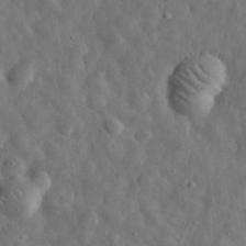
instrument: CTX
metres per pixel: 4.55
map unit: eHh
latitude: 32.5924
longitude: -74.6679
